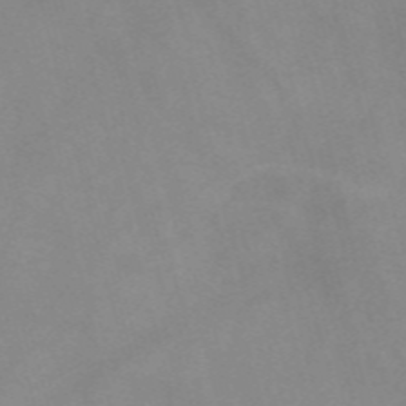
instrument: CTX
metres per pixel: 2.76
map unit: Nve
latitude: -57.5777
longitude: 59.5588
